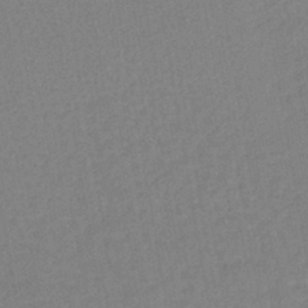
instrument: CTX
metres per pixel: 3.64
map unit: lHb
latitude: -42.0661
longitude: 68.2172
